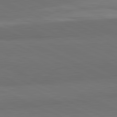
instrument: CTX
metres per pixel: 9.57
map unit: lApd
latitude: 82.1955
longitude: 158.5195
